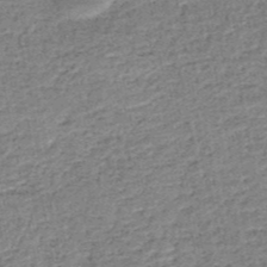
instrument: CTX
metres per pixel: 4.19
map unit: HNb
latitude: -50.7652
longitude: -49.6694
